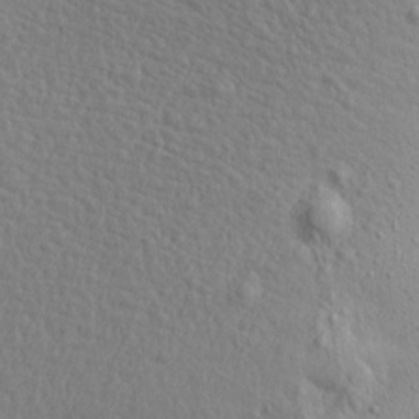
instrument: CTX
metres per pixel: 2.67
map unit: Aa
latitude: 15.1781
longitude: -141.6693
